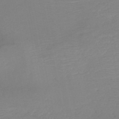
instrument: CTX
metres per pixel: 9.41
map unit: HNb
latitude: -49.5777
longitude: -44.4223
